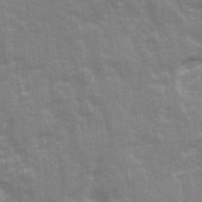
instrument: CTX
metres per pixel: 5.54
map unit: Ave
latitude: 21.8206
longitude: -133.5371
